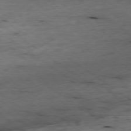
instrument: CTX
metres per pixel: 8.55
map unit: Ap
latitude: -78.7652
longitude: -89.7450
